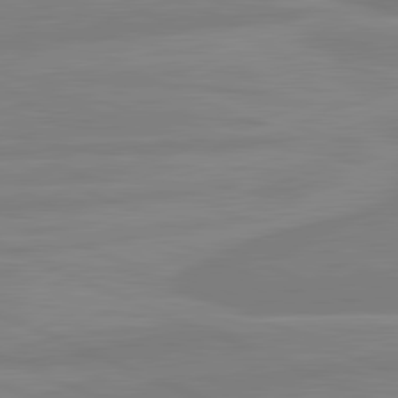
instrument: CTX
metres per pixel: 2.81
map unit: lApd
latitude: 81.8016
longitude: -173.4237
